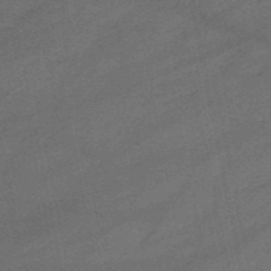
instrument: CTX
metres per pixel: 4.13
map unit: HNb
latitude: -50.9542
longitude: -40.4034
